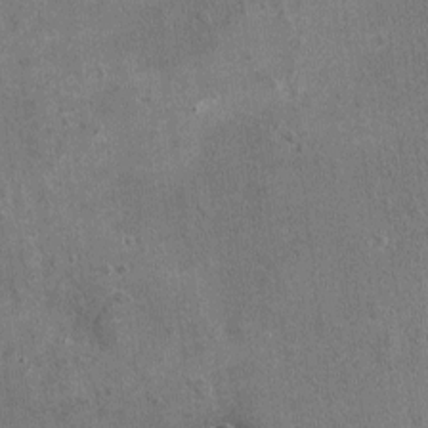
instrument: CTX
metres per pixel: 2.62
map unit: Nhu
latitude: -16.9353
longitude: -56.2522
